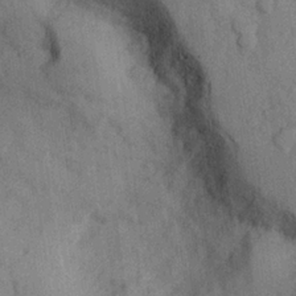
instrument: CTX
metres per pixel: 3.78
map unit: Hve
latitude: 25.5938
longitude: 147.9178
